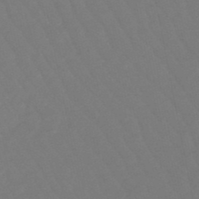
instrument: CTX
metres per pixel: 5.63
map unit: lHb
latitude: -49.2754
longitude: 82.8219
